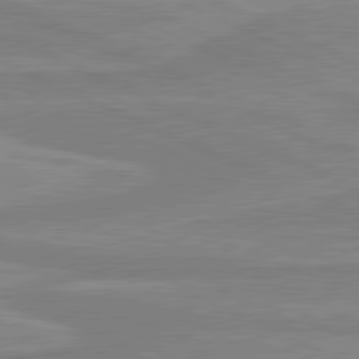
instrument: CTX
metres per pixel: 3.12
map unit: lApd
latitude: 81.1781
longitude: 168.9541
